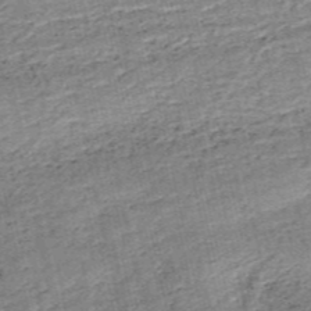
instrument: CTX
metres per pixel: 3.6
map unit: HNb
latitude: -53.7855
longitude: -47.0648
